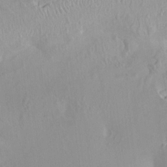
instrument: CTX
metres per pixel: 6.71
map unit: HNhu
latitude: 7.2915
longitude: -2.1766
